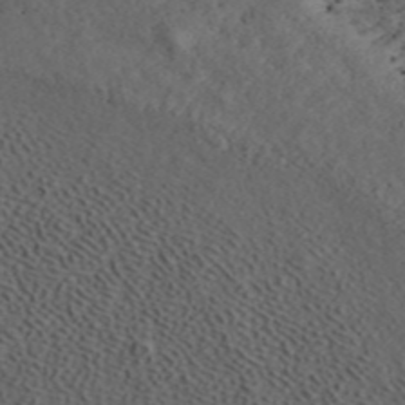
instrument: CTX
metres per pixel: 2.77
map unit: ANa
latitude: 39.5371
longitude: 19.2376
